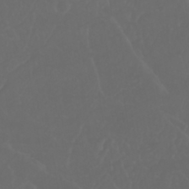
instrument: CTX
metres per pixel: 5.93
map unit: Nhu
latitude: 22.6868
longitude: -65.1403
